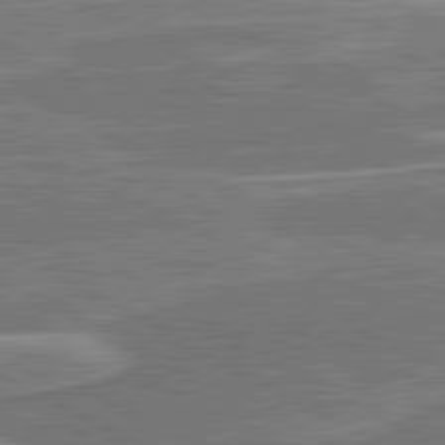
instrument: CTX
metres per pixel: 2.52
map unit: lApd
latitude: 81.1403
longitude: 141.8989
